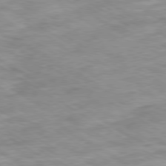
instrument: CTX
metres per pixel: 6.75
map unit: Ap
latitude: -80.3873
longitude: -75.0270
